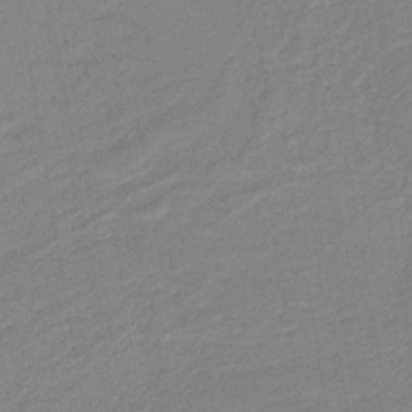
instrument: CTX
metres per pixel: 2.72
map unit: HNb
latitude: -40.4440
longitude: 50.8786
